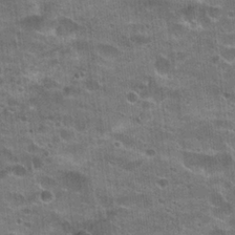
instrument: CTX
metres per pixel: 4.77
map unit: Hto
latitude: 22.1389
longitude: -42.8380
